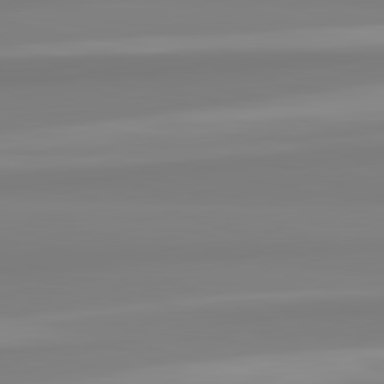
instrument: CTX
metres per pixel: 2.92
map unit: lApd
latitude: 82.4412
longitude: 173.0108
